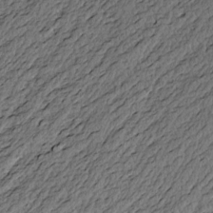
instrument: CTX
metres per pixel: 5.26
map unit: Nve
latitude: -6.9352
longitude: 174.7652
